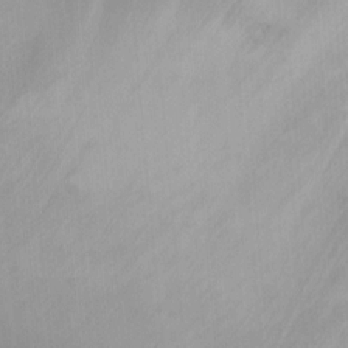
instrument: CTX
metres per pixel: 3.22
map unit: Ht
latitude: 5.4237
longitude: -29.0458
